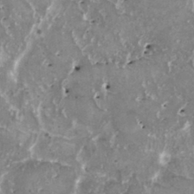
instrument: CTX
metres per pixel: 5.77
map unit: HNhu
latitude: 1.5938
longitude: 6.1039
